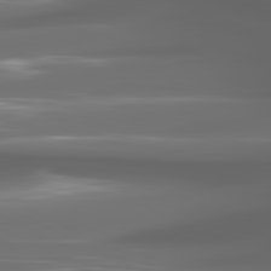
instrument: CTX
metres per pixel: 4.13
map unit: lApd
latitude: 80.8569
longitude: -141.1403
